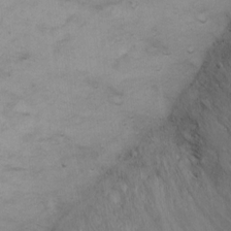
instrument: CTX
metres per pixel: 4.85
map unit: Ht
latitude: 13.3671
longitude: -39.7827
